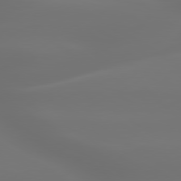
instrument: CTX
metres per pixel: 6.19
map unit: lApd
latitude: 79.8206
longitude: -138.6113
